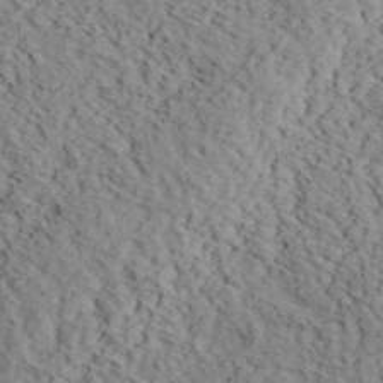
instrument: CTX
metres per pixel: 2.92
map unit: eHh
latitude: 37.5371
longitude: -80.3467
